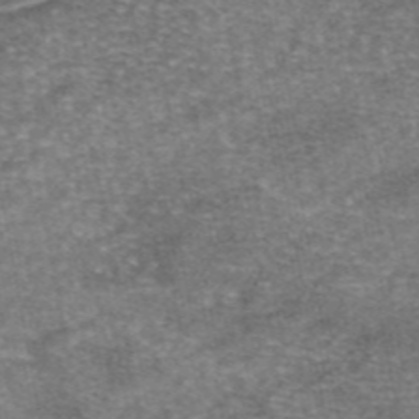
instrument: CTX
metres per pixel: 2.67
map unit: eAb
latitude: 46.6302
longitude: 104.0661
